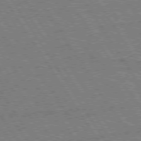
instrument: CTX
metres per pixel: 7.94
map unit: Hpe
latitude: 75.4049
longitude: -155.1214
